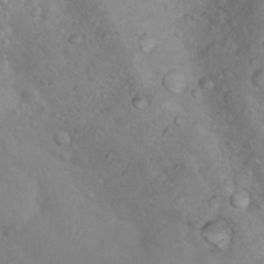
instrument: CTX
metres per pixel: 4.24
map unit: Nhu
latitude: 13.7828
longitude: -28.4601
